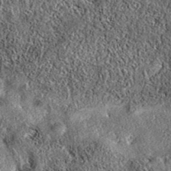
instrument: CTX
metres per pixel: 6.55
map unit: eAb
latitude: 36.8758
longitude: 108.7274
